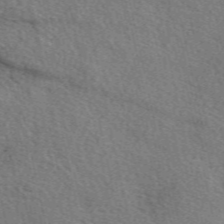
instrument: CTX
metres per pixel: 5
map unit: eAb
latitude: 50.8569
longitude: 113.9745
